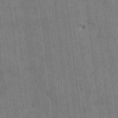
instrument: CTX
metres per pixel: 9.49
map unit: HNhu
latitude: 0.8569
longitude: -5.8016
